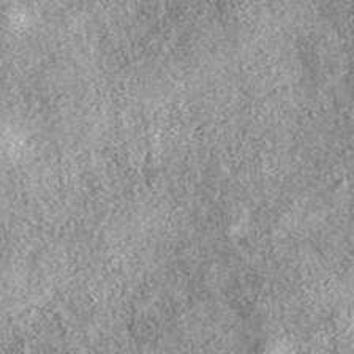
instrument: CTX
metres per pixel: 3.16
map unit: eAb
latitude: 38.9703
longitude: 106.5763
